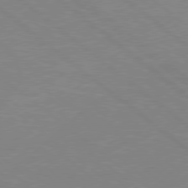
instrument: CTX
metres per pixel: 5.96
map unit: Hpe
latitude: 78.2145
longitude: -141.7449
